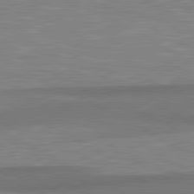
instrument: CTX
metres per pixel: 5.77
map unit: lApd
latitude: 81.0080
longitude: -172.9324
